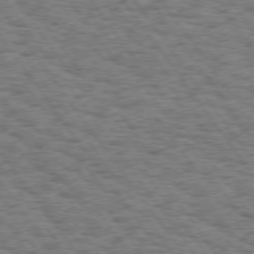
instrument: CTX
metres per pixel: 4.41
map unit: Hpe
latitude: 74.2334
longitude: -134.8569
